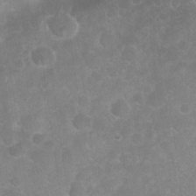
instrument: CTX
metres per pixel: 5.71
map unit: Nhu
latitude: 27.4804
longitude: -63.9717
